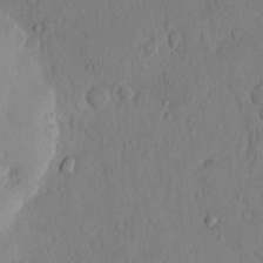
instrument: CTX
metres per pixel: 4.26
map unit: Hto
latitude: 12.3090
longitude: -56.1955
